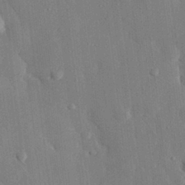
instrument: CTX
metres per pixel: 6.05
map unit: eHh
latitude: 29.6883
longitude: -80.4601
